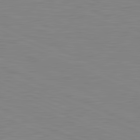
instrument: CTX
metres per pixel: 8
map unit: lApd
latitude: 81.4804
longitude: -168.7624
